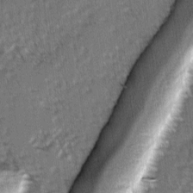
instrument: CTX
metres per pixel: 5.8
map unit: lAvf
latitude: -3.0108
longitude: -113.4993
